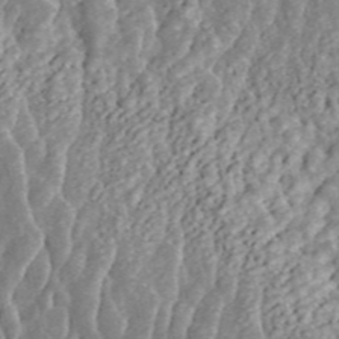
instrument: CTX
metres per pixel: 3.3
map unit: ANa
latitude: 45.5182
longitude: 29.8045
